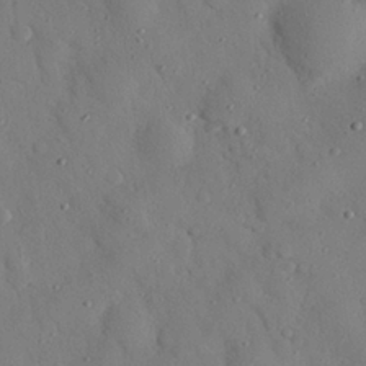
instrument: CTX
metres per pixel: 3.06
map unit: eHh
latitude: 26.3656
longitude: -77.3292
